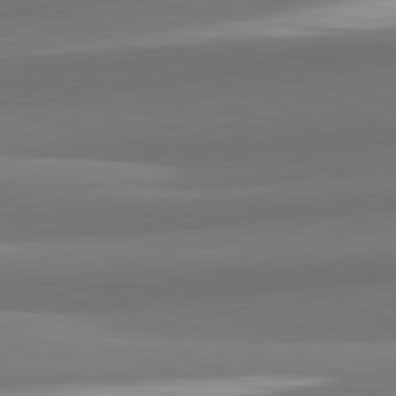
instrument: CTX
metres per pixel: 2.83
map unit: lApd
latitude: 82.4978
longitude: 152.3117
